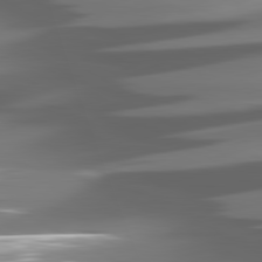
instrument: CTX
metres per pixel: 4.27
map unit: lApd
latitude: 80.9892
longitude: -144.3656
